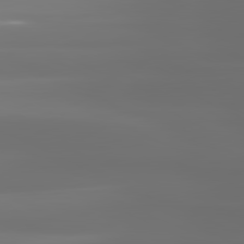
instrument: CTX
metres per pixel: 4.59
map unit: lApd
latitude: 81.2348
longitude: -137.1026
